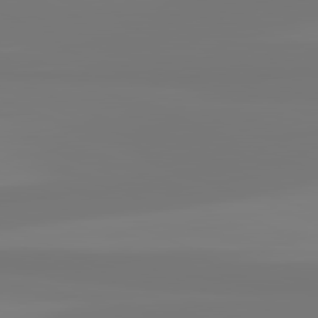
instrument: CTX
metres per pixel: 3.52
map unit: lApd
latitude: 81.6883
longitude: -176.1200
